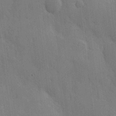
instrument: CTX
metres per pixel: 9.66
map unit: Hve
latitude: 18.8191
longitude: 151.0675
